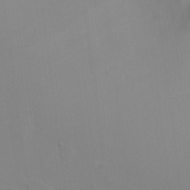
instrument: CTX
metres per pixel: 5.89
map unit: Hto
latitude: 16.7813
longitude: -39.5749
